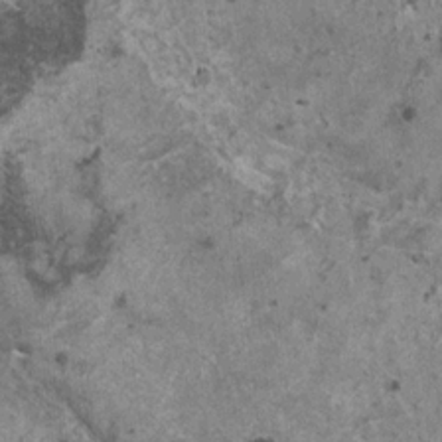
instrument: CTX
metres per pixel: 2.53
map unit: HNhu
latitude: 1.1214
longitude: 4.7841
